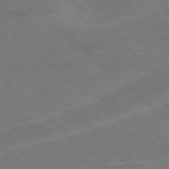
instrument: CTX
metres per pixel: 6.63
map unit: Hpe
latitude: 78.0255
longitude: -152.4979
